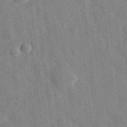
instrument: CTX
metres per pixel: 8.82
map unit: eHh
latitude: 28.7246
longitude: -76.9513
